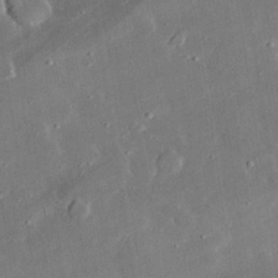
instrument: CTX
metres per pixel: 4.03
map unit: lHvf
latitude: 32.9514
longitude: -91.9528
